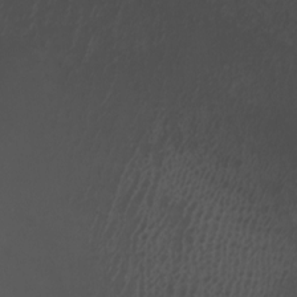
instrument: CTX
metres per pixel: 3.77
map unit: Nhu
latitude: -6.8597
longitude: -91.5182
